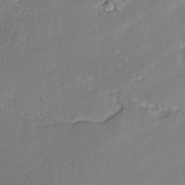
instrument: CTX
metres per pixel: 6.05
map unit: lAvf
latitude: -1.1998
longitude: -106.8191
